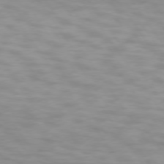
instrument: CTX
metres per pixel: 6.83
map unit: lApd
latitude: 74.6302
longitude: -48.4790
